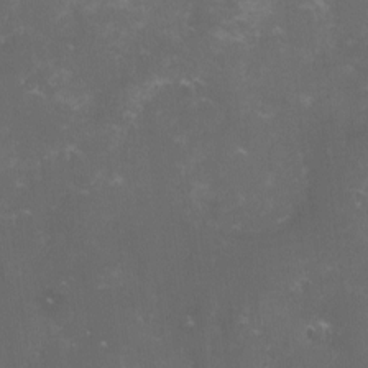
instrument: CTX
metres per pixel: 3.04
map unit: lHvf
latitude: -14.0661
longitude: -101.2726
